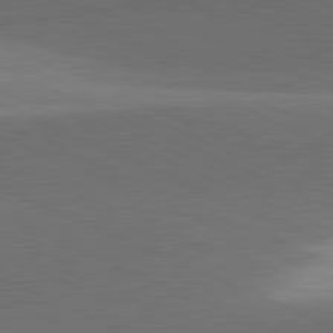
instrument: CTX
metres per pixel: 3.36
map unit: lApd
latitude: 81.4048
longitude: 138.0283
